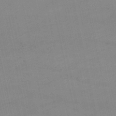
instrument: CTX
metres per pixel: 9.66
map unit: lHb
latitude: -46.4440
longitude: 70.1039
